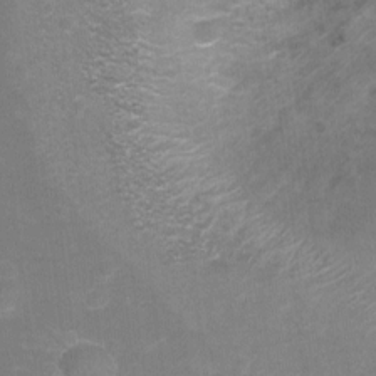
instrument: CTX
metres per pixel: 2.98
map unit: Ht
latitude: -5.3887
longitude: -36.5735
